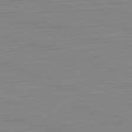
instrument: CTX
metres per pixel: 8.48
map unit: Hpe
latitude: -82.8219
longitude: 12.9164
